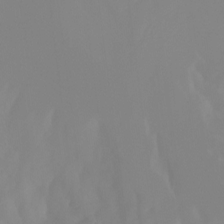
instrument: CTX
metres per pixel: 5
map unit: Aa
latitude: -13.1620
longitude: -59.0270
